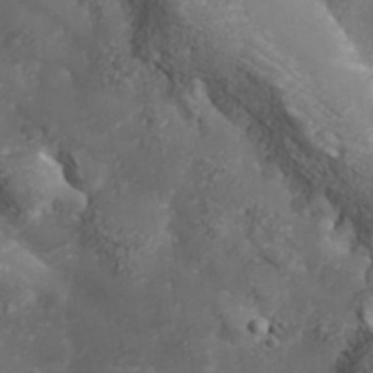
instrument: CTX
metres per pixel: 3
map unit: Hve
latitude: 33.3293
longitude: 149.6155
